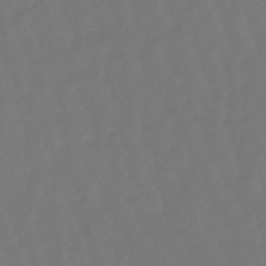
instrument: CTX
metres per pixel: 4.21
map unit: eHb
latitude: -47.5021
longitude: 81.7289
